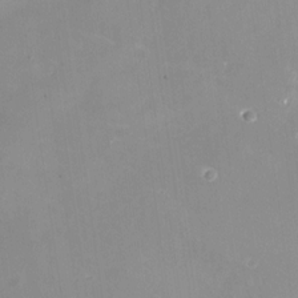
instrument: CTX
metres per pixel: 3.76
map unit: Nhu
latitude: -28.9542
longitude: -76.7813
